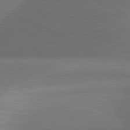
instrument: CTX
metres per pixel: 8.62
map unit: lApd
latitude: 81.5560
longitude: 154.1795
